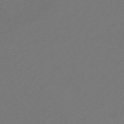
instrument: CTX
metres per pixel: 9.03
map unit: HNb
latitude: -47.3320
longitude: 57.6344
